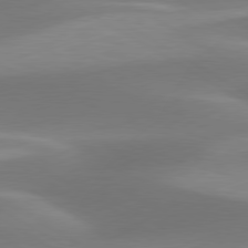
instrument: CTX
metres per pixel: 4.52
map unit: lApd
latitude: 79.6883
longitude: -93.9339
